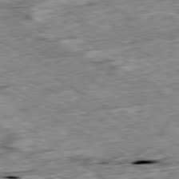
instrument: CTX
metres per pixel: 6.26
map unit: Ap
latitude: -80.4629
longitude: -89.9528
